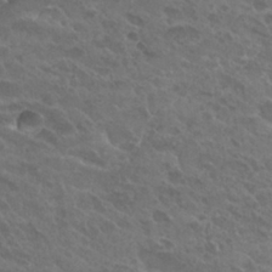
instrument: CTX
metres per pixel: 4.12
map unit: Hto
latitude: 27.2159
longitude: -35.7449
